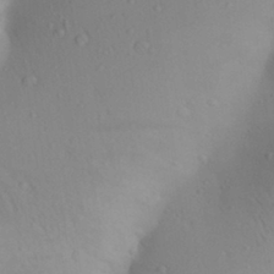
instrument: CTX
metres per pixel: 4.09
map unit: Aa
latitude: 27.2915
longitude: -147.9528
